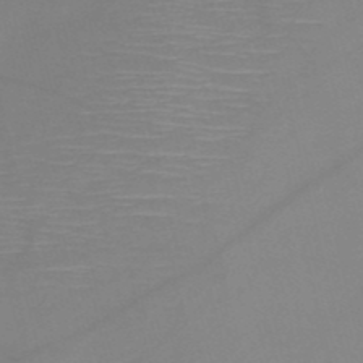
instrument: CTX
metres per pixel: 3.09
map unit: HNb
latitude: -50.8975
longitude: -46.2523
